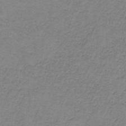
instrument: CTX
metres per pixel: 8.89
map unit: HNb
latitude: -35.7478
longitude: 53.3320
